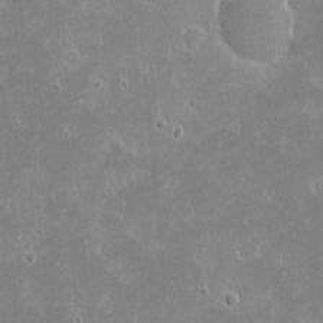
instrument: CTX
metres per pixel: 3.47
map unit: eHh
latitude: -2.0849
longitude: -85.1592
